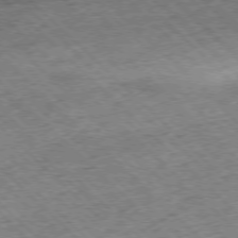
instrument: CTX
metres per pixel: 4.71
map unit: Hpe
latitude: -77.1809
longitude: -15.1593
